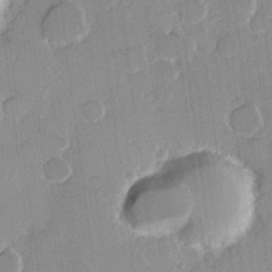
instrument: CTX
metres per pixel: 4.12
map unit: Hve
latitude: 22.2522
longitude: 148.3496
